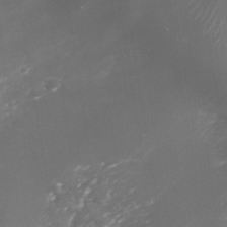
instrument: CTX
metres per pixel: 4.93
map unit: Nhe
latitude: -35.7100
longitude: -91.2726
